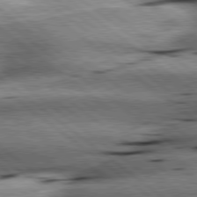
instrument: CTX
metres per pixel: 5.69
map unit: lApd
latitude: 79.3671
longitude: -140.2333
